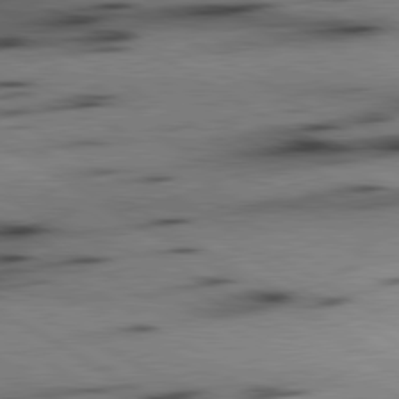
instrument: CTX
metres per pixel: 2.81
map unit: lApd
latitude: 80.2900
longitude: 163.5966
